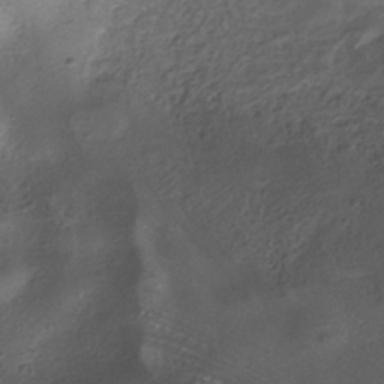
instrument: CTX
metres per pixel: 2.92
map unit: ANa
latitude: -37.7099
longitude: 94.6896
